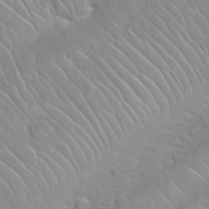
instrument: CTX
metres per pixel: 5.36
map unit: Nhu
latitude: 27.0459
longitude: -62.0822
